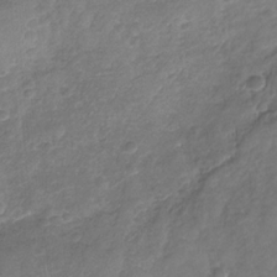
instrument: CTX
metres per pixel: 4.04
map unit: Nhu
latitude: -31.4076
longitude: -61.0458
